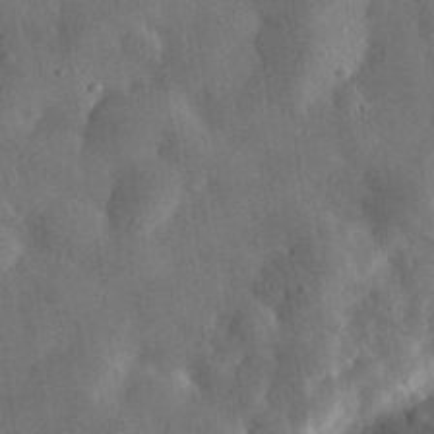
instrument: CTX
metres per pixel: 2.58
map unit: eHh
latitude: 31.4049
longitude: -77.8394
